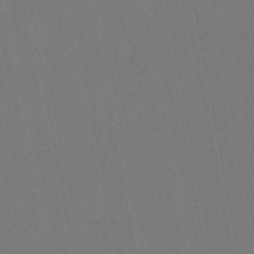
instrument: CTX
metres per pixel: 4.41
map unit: lHb
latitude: -47.6155
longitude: 71.7667
